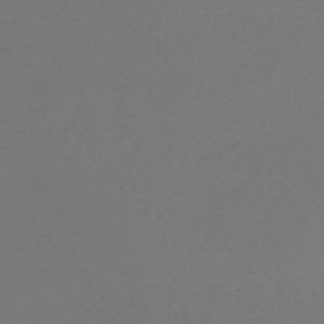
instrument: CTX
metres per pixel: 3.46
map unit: Nve
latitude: -57.0864
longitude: 62.7085
